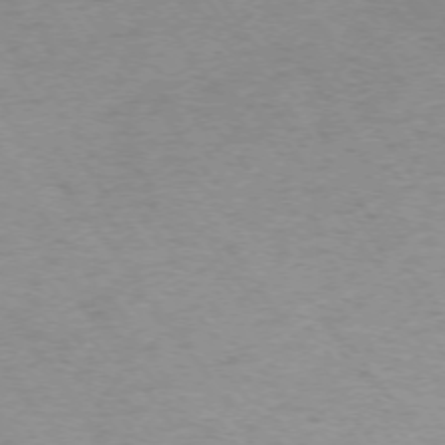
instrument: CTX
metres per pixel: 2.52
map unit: Ap
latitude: -74.3873
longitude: -72.8002
